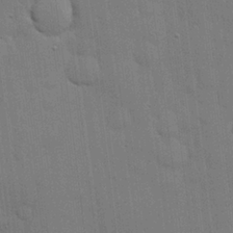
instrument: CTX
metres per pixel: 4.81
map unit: lHvf
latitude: 18.4790
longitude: -113.7638
